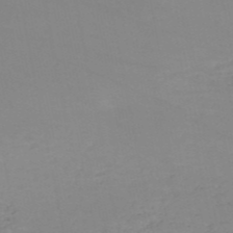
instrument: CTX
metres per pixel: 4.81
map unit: HNb
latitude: -52.1983
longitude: -51.7260
